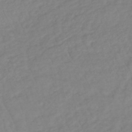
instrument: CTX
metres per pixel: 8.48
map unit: lHb
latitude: -41.0297
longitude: 71.2565
